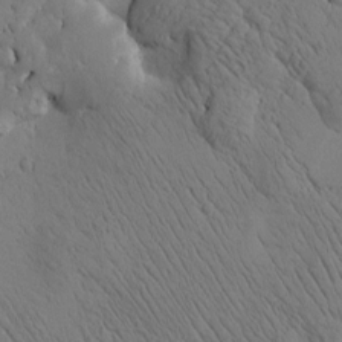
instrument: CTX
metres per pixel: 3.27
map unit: Htu
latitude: 3.1592
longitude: 178.2550
